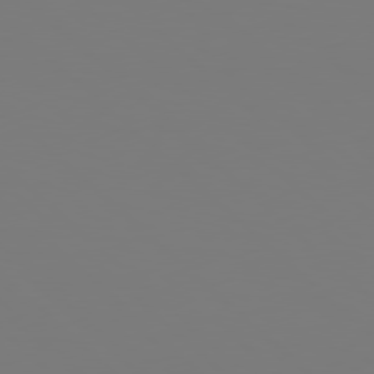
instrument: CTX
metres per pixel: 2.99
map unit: Hpe
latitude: 78.2712
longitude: -162.3845
